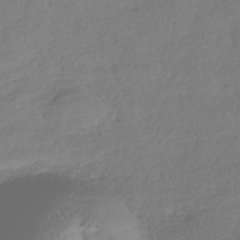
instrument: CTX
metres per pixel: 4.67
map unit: HNhu
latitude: -41.5021
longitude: 97.7856
